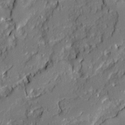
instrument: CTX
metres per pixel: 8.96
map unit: Ave
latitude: 20.6869
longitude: -128.5735
